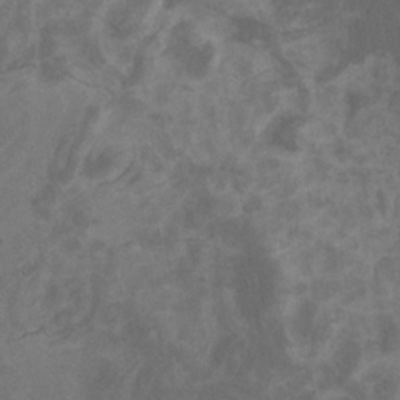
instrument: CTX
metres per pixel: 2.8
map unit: Htu
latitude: -11.6911
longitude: -73.7827
